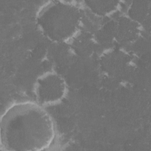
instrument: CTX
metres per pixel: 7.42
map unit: lHvf
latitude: -15.5210
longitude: -99.4426
